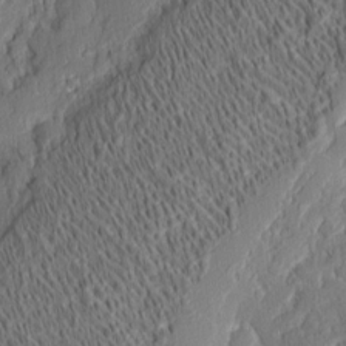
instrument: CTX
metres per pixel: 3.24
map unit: eHh
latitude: 6.0255
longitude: -76.4412
